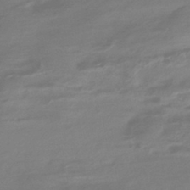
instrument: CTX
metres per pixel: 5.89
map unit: HNhu
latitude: -41.8989
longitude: 91.9556
